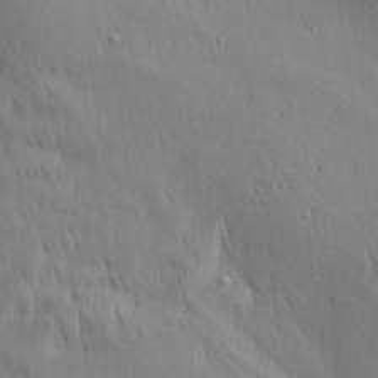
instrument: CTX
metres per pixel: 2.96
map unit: Aa
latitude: 28.0255
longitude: -138.8002
